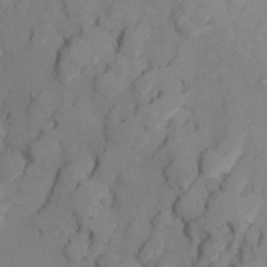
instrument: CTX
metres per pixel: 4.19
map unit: Nhu
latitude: 13.0270
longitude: -29.2726
